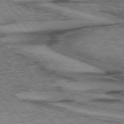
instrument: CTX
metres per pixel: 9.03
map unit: lApd
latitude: 73.8584
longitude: -76.3467
